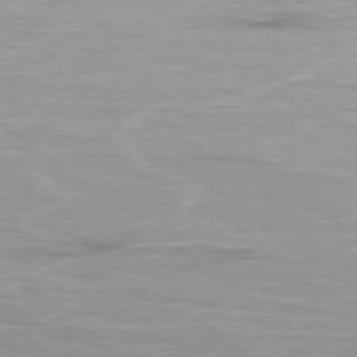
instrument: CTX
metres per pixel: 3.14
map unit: Ap
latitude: -78.6518
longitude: -94.2334
